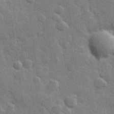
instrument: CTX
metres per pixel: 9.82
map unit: Hve
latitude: 25.9528
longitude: 149.3321
